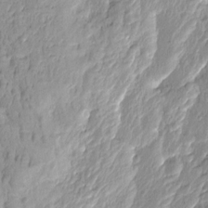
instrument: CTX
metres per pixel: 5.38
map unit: Htu
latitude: -1.1620
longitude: -177.5371
